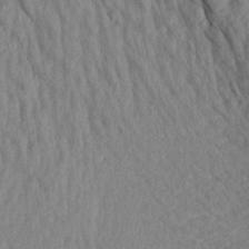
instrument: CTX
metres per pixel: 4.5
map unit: Aa
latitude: 19.1403
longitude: -146.9325
